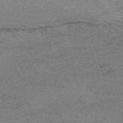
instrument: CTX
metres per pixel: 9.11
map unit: eHh
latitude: -62.2361
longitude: 51.2376
